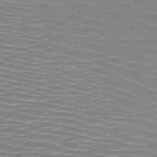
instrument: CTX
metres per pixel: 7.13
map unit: HNb
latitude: -48.4818
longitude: -47.2726
